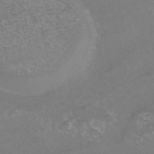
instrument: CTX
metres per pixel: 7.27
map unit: HNhu
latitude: -40.8786
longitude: 103.4454
